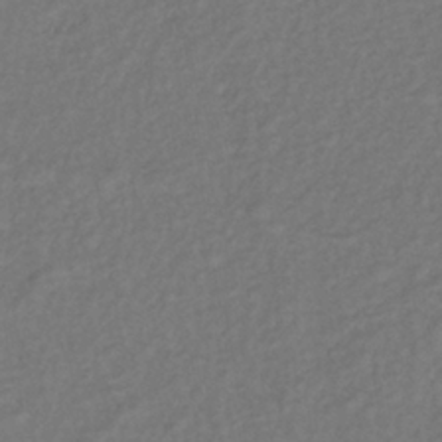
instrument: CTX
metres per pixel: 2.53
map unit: lHb
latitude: -38.7652
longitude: 70.6519
